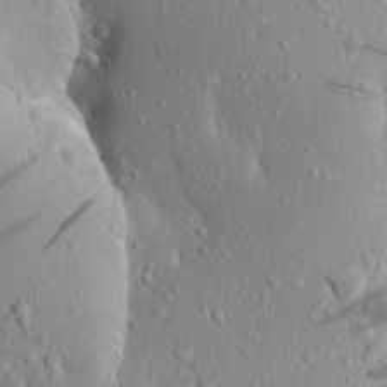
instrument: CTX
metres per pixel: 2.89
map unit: Aa
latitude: 19.2537
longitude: -148.5735
